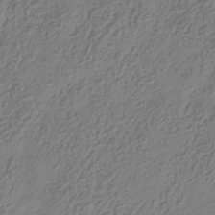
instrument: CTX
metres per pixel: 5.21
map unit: Hve
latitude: -34.7841
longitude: 88.8786
